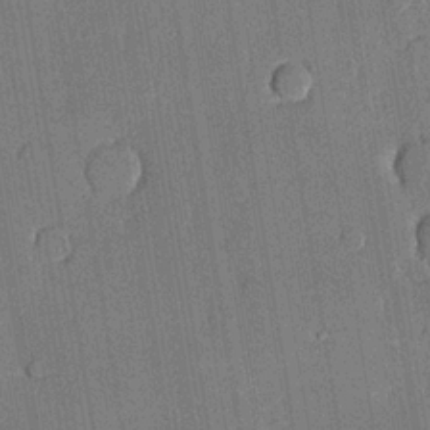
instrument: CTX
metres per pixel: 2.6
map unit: lHvf
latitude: 20.3279
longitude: 145.1053
